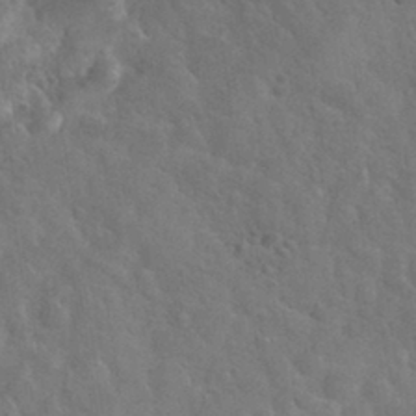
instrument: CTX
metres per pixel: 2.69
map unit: Nhu
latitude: 30.6302
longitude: -52.0255
